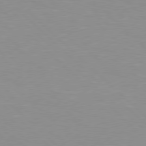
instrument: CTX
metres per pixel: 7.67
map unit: Hpe
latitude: 77.7827
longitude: -160.8191
